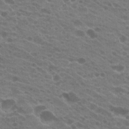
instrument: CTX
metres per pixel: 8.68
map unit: Hto
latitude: 21.8961
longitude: -38.2711
